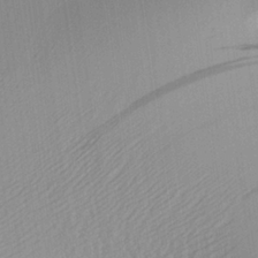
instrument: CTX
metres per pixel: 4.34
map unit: Aa
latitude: 25.8961
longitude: -136.3090
